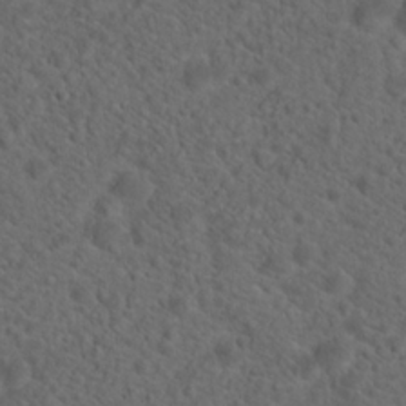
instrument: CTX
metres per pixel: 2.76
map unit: Hto
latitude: 19.5560
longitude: -39.6316
